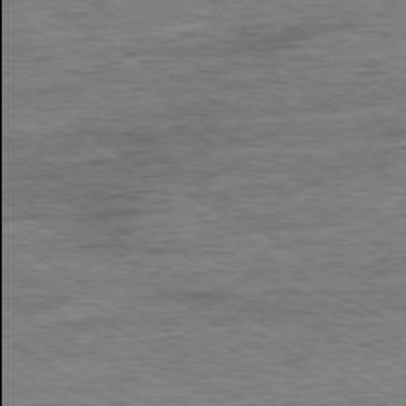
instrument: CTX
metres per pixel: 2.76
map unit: Ap
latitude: -80.3118
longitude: -77.9906
